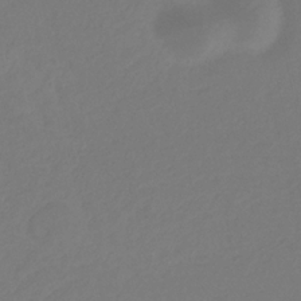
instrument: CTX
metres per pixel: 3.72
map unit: eHb
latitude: -29.9556
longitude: 66.2739
